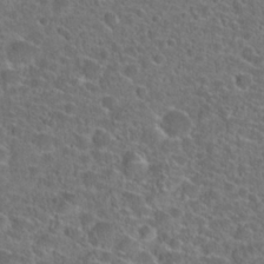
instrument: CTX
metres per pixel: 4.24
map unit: Hto
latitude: 23.8394
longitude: -45.8394
